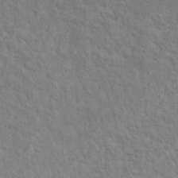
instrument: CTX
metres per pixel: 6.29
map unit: Ht
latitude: 12.7624
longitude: -39.9150
